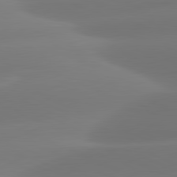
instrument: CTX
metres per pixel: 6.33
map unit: lApd
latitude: 81.3671
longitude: -160.6679
